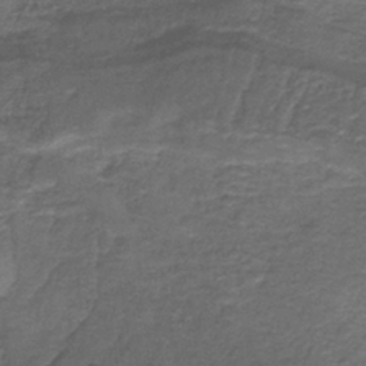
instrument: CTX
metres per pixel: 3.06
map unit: HNb
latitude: -37.4454
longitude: 51.3321
